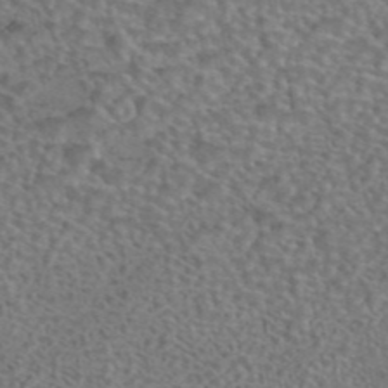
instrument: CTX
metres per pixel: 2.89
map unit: eAb
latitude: 43.4427
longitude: 103.5021
